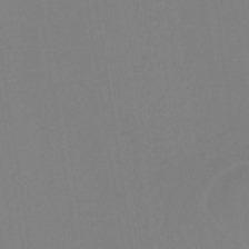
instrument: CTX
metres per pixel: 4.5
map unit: eHh
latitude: -43.0108
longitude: -32.6490
